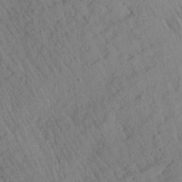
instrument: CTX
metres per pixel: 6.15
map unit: Aa
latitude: 26.8569
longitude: -141.5749
